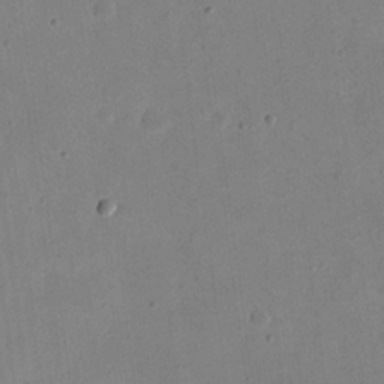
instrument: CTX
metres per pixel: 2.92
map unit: eHh
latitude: 20.9136
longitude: -70.2900
